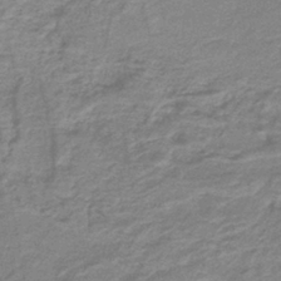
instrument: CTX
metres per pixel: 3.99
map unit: lHb
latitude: -40.6896
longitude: 53.7288
